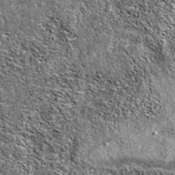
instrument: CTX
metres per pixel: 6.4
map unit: eAb
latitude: 37.1592
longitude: 105.7099
